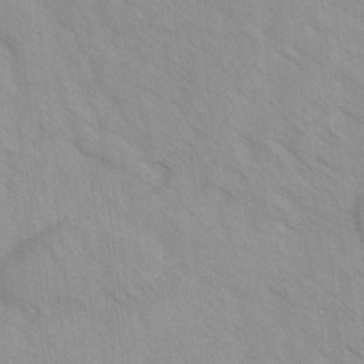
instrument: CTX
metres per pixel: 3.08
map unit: Ave
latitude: -1.7667
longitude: -112.3089
